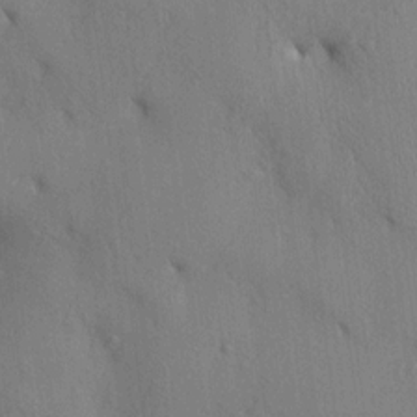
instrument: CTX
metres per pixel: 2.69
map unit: HNhu
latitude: 13.5749
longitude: 10.1606
